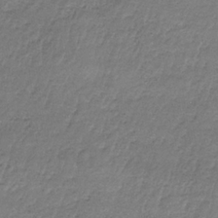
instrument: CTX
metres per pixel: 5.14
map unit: HNb
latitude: -34.1417
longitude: 62.0283
